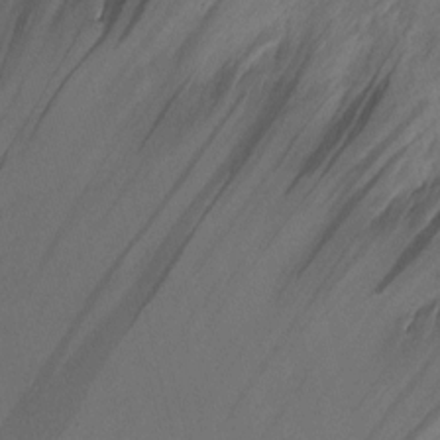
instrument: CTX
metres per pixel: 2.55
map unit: Nhu
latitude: 2.9891
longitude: -75.6883
